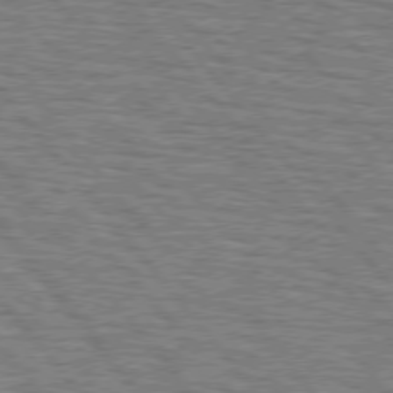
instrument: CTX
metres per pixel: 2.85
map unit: lApd
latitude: 75.7639
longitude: -76.1955
